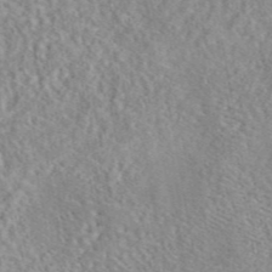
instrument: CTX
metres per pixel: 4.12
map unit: eAb
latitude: 44.4790
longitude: 116.6707
